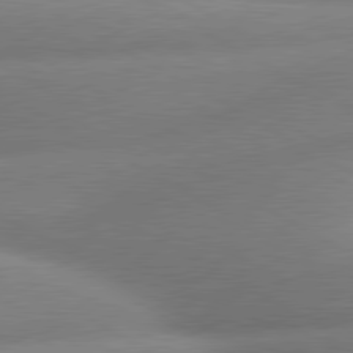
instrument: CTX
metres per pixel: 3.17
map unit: lApd
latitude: 80.4223
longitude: -163.5749
